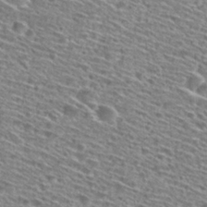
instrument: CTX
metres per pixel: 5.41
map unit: Hto
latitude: 28.6868
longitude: -46.7624
